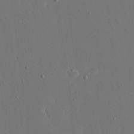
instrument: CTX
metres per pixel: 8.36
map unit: eHh
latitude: 15.7072
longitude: -69.9528
